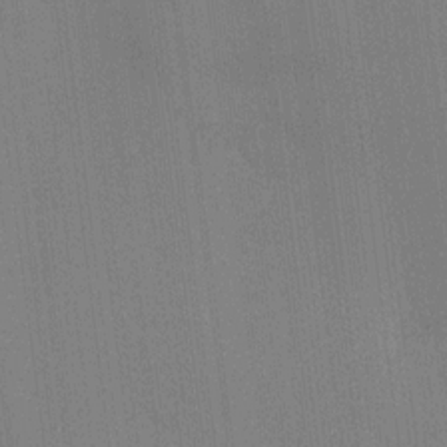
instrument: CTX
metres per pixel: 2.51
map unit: HNhu
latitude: 9.6316
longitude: 14.9542
